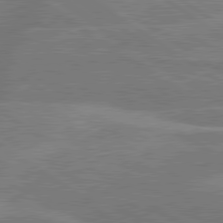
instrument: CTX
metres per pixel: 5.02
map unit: lApd
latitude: 79.8395
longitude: -122.0633
